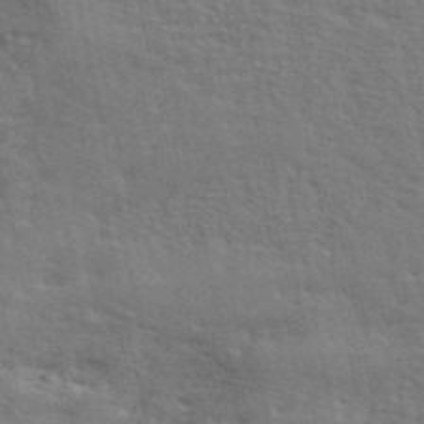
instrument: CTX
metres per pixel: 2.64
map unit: ANa
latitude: 48.8947
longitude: -79.1026
